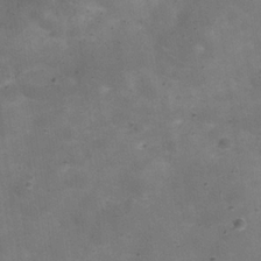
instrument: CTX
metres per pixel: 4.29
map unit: Hve
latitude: -30.1794
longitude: 93.5588
